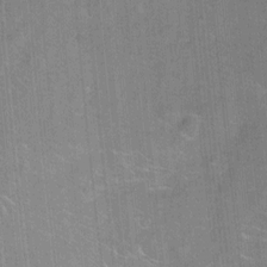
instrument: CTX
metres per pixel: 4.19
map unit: Ht
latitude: -9.3698
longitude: -36.3467
